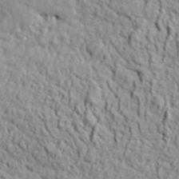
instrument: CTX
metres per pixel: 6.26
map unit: ANa
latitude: 41.2159
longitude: -87.1403
